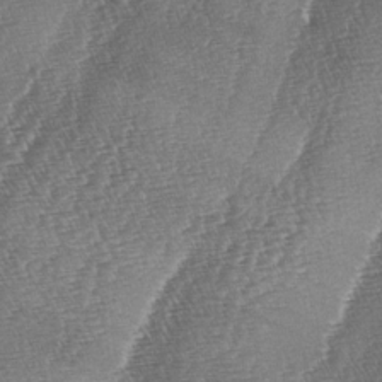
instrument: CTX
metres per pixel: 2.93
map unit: lAa
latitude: -5.0108
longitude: -129.2915
